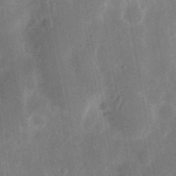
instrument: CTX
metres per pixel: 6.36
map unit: Ht
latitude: 12.8569
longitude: -74.9892
